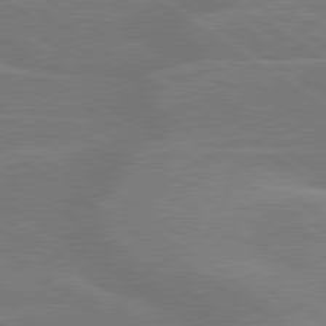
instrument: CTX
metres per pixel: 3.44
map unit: lApd
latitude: 79.6883
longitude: -122.2711
